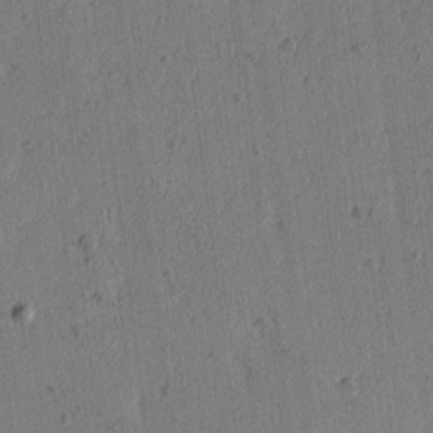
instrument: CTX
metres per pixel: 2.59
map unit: Ave
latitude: 14.2901
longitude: -106.3089
